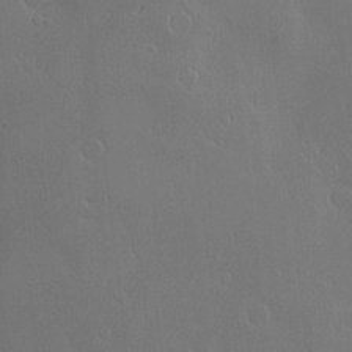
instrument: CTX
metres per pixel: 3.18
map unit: Nve
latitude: -9.6533
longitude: 173.6722
